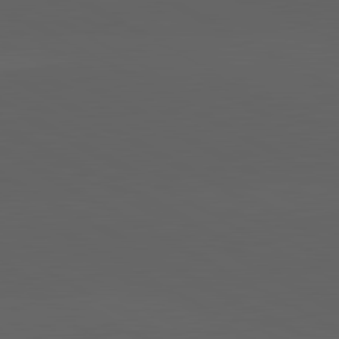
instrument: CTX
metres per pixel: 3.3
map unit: lApd
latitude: 82.1388
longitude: 131.6344
